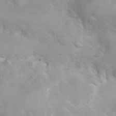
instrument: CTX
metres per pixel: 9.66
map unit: Ht
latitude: 3.5560
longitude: -26.7246
